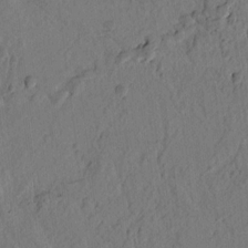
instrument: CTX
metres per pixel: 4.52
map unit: lAvf
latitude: 7.3860
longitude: 165.4455
